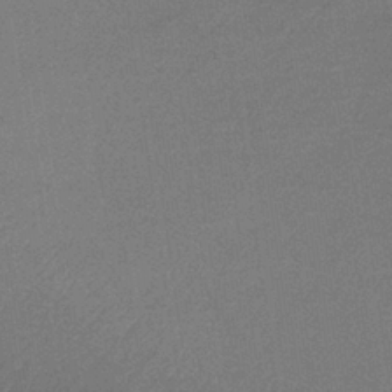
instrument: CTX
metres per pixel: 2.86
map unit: lHb
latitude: -34.7463
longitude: 68.2928
